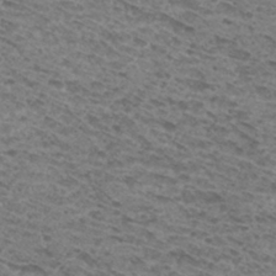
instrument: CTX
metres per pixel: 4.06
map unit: Hto
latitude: 31.1592
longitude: -48.1011
